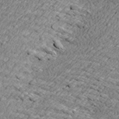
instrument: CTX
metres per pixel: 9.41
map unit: Nve
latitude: -9.1998
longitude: 173.8611
